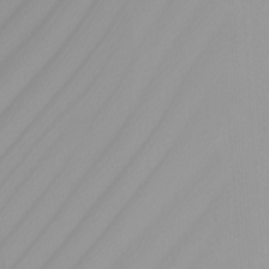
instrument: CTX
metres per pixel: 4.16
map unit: Nhu
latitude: -8.5763
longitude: -95.1214
